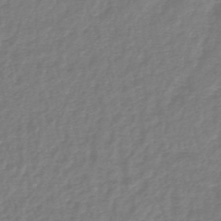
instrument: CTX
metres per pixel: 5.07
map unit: lHb
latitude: -41.4832
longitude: 70.7274
